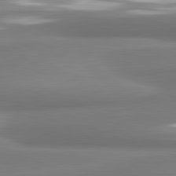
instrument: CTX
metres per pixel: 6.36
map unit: lApd
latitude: 81.4237
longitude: 177.1053
